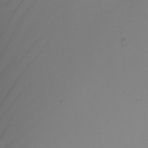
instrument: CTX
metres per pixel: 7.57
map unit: Nhu
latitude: -6.6518
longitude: -94.1956
